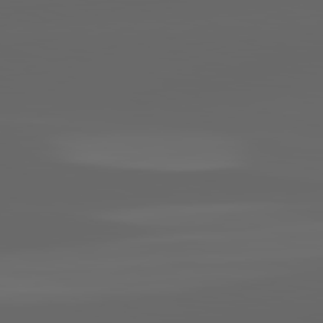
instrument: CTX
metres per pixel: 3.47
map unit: lApd
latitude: 82.8191
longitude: -136.3468
